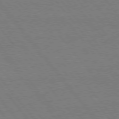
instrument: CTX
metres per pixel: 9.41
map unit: Hpe
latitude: 75.7450
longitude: -137.0081
